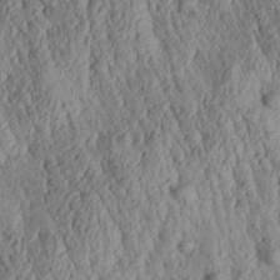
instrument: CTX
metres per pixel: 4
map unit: Aa
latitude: 30.1956
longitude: -137.5749
